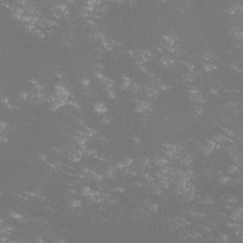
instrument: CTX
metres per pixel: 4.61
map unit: lHvf
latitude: -14.0661
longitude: -102.1011
